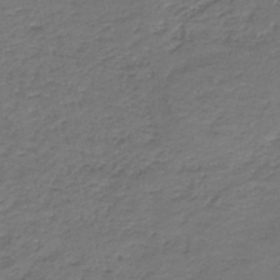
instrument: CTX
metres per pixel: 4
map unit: HNb
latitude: -43.2375
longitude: 50.4818
